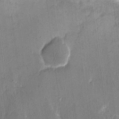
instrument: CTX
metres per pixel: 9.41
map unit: eHh
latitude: 14.1956
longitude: -69.2915
